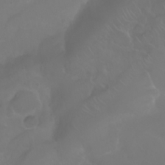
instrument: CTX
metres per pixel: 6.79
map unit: Nhu
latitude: 24.7624
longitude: -62.3090
